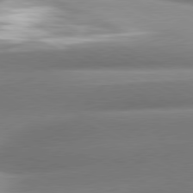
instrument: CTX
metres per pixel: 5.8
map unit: lApd
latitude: 80.4412
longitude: -159.5182
